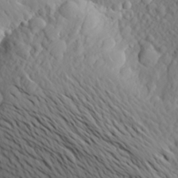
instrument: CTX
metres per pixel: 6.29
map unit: Aa
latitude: 23.8961
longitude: -146.2145
